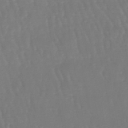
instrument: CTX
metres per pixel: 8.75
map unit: eHb
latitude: -46.2739
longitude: 79.0486
